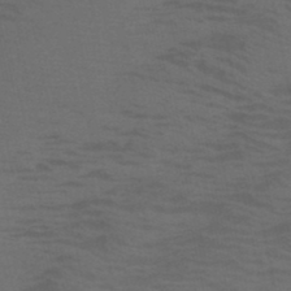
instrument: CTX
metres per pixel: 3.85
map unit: HNb
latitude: -46.1417
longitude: -47.1970
